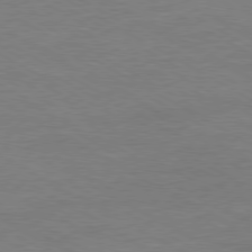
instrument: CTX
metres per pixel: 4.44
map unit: Ap
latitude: -80.3873
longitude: -86.7435
